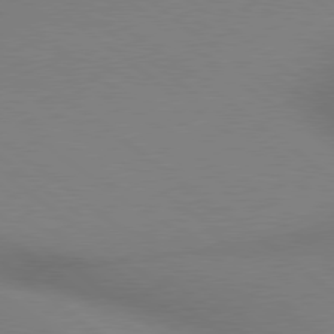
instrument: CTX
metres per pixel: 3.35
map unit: lApd
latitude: 79.0648
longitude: 179.8611
